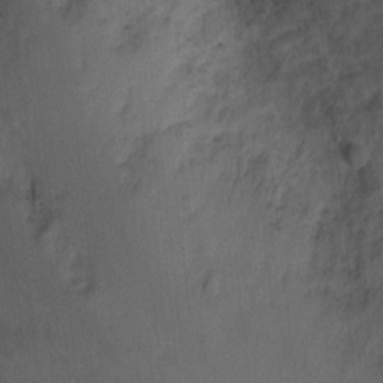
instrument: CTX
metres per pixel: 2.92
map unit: Ht
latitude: -3.1809
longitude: -26.4601
